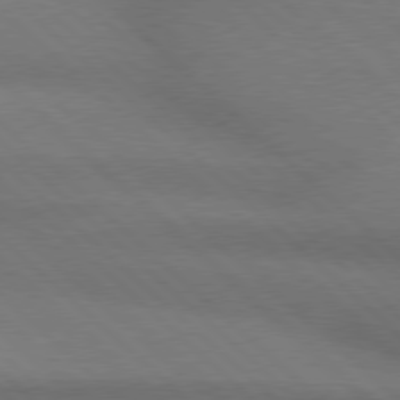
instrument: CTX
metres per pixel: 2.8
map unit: Hpe
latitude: 77.7449
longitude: -156.8191
